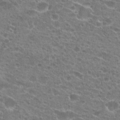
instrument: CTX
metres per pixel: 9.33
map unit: Hto
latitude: 21.5560
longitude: -41.1970
